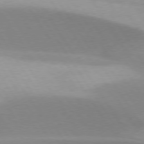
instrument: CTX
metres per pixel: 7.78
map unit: lApd
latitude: 75.5938
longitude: -66.3845
